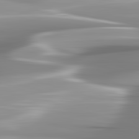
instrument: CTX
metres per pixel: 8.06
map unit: lApd
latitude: 83.0269
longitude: -138.6301
